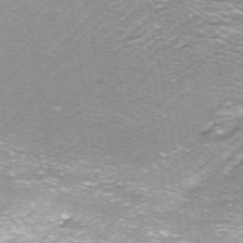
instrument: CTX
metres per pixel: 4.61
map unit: ANa
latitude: -40.2928
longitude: 103.0298
